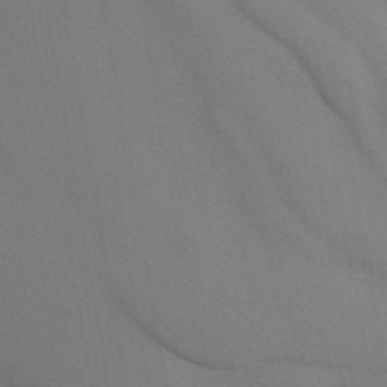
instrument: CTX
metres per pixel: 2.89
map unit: ANa
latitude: 42.9892
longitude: 53.9178
